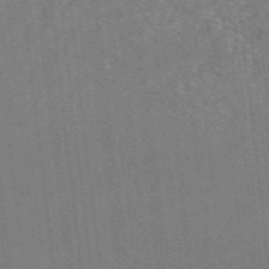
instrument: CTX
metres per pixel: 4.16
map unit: HNhu
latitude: -43.3698
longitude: 96.8219
